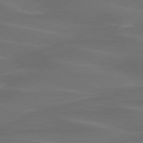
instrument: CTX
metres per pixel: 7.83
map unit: lApd
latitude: 75.0458
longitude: -79.5749
